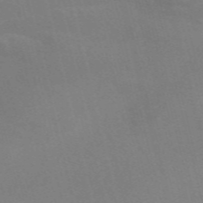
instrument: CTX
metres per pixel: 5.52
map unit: Nve
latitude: -58.4062
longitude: 63.3887
